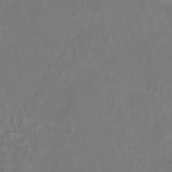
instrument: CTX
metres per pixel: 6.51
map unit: lHb
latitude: -37.8989
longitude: 61.6533
